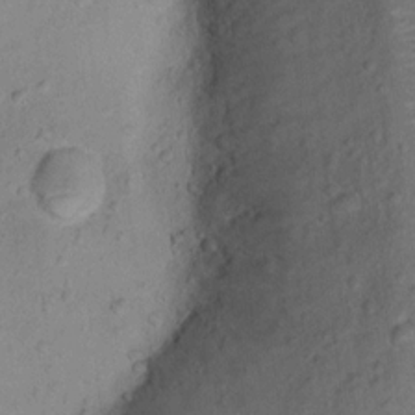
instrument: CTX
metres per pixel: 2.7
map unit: Ht
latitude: 12.1389
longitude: -38.8758
